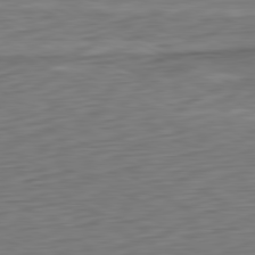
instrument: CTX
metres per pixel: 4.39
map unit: Ap
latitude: -81.4833
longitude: -60.2144
